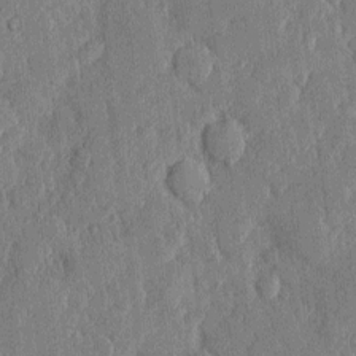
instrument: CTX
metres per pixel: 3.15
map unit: eHh
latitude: 4.0822
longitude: -71.4804
